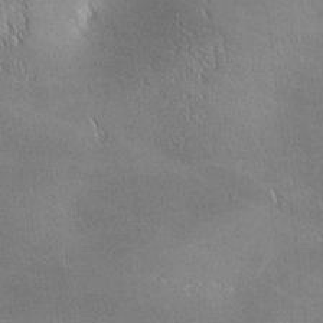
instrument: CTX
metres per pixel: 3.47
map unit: lAa
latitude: 0.4979
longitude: -116.6491
